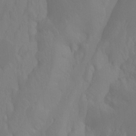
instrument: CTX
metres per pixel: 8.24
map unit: Ht
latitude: -15.3510
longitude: -42.5546
